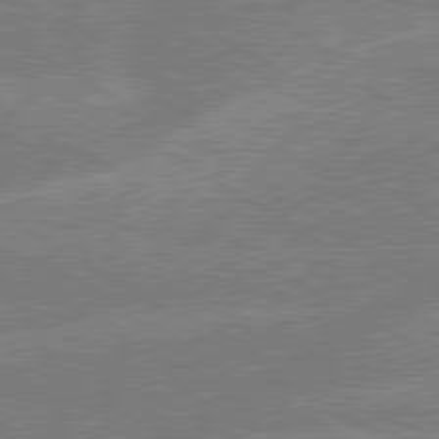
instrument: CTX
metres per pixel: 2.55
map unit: lApd
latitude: 79.5560
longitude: -133.9150
